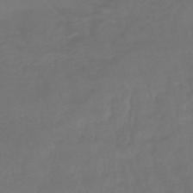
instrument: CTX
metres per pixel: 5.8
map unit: HNhu
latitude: -46.3117
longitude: 92.0094
